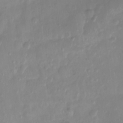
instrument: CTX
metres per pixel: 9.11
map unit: Htu
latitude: 3.1214
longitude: -22.1011
